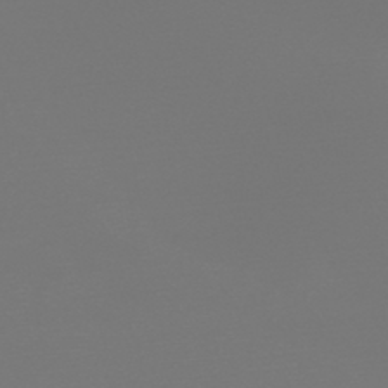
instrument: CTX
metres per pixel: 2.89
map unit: HNb
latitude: -45.3699
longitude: -46.2901
